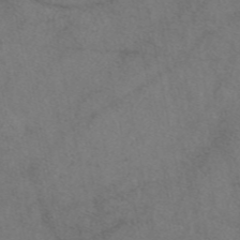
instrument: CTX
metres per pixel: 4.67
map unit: eAb
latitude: 47.8962
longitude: 110.4629
